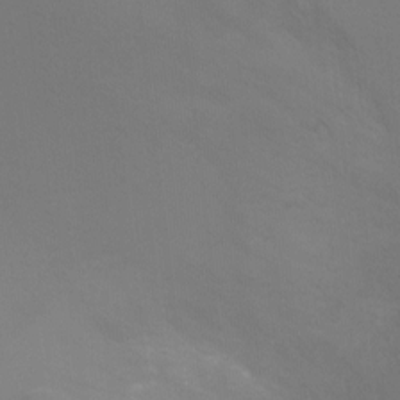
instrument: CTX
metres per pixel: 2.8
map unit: Ht
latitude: -5.2565
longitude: -25.0269
